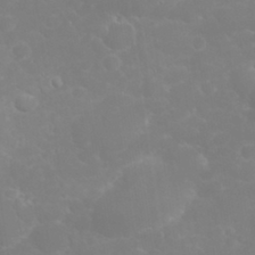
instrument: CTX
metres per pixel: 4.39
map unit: eHh
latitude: 32.3278
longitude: -60.3467
